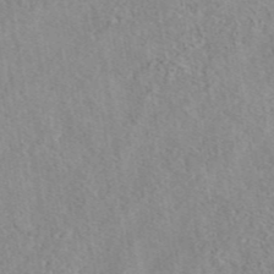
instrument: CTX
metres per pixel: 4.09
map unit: eAb
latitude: 44.1200
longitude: 116.3873
